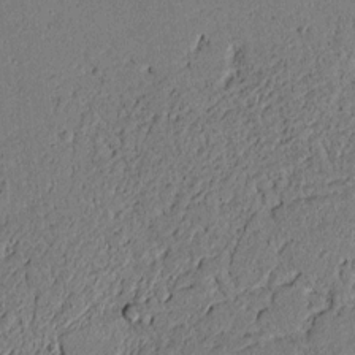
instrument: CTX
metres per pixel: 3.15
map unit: lAvf
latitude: 5.3293
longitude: 168.0094
